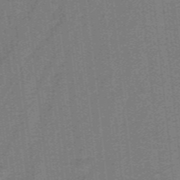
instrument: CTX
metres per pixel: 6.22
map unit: lHb
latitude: -39.6911
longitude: 53.9556
